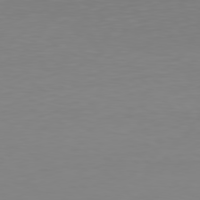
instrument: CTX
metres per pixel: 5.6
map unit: Hpe
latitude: 78.5357
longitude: -145.5560
